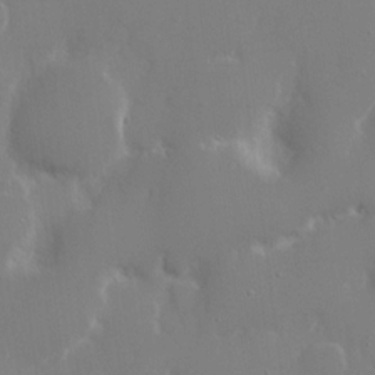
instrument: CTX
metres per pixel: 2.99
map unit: eHh
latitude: 14.8191
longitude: -71.4993
